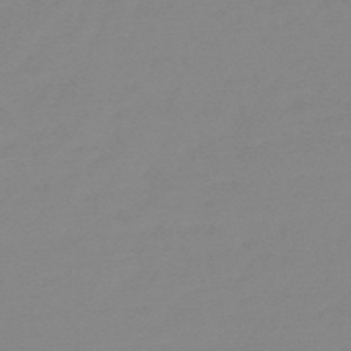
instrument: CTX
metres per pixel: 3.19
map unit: HNb
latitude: -49.7478
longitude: -38.4412
